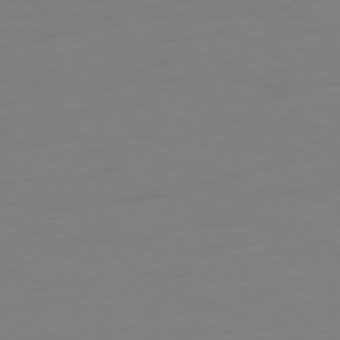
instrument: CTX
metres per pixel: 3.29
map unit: Ap
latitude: -78.2550
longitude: -69.9906
